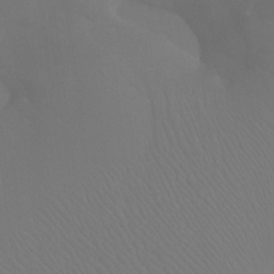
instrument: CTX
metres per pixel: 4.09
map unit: Htu
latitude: -12.8975
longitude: -48.3278
